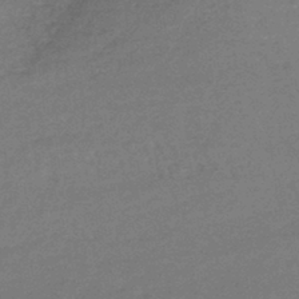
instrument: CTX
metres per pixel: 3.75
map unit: lHb
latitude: -41.7666
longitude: 66.3495
